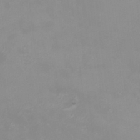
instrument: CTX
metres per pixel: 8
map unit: Nhu
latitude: -0.3307
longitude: -78.3845
